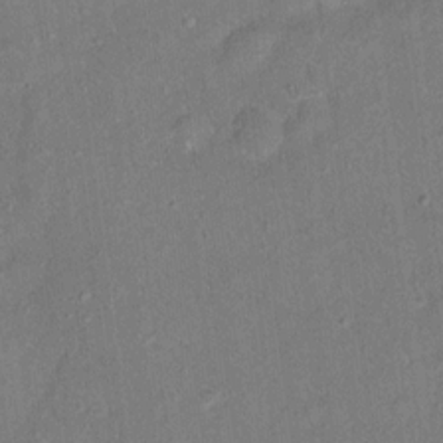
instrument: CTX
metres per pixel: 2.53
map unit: Ht
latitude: 14.4601
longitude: -40.0444
